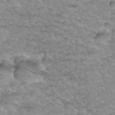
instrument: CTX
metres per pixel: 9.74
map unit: Hto
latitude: 35.1025
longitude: -47.8206
